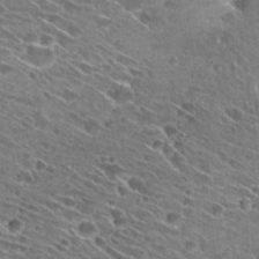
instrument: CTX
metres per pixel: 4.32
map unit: Hto
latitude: 28.2711
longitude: -44.9513
